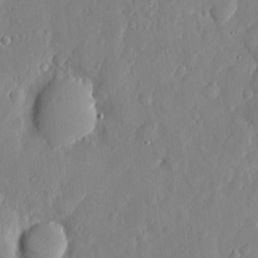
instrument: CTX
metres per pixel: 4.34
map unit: eHh
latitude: 6.1011
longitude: -72.6113
